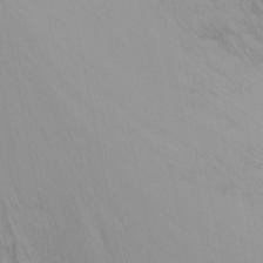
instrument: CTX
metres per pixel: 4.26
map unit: Nhu
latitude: -13.6155
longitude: -61.2915
